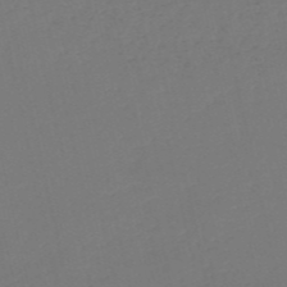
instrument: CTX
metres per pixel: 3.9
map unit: HNb
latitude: -54.5385
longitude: -39.0269
